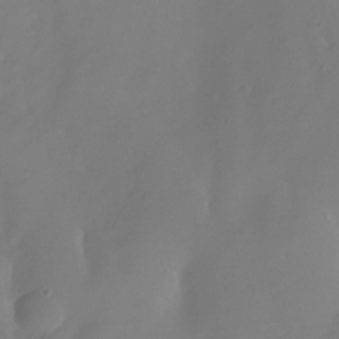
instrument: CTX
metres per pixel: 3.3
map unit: Nhu
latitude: -28.5385
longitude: -79.3293
